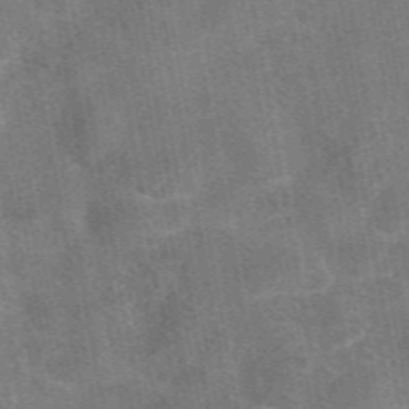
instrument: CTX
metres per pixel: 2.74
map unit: eAb
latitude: 48.0255
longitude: 122.2740
